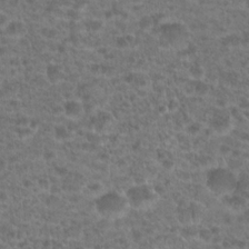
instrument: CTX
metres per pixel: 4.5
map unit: Hto
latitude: 19.2915
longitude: -41.0836
